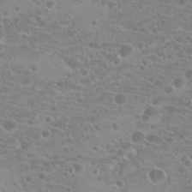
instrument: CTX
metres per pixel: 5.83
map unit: Hto
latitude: 20.6869
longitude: -40.8569
